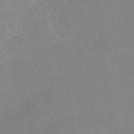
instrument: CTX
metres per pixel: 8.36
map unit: Nhu
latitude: -8.4818
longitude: -83.4804
